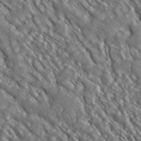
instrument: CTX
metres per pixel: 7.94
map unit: ANa
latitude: 40.2144
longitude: 30.3306
